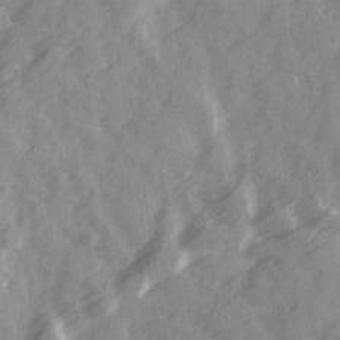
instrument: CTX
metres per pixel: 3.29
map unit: Ave
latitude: 19.6505
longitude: -131.4049
